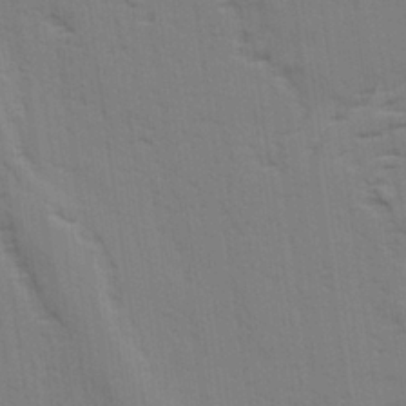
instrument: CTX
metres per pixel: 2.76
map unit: lAvf
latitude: 28.4979
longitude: -108.8947
